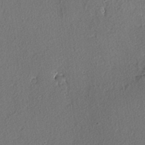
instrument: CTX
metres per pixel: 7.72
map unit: lAvf
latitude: -4.5007
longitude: -108.8191
